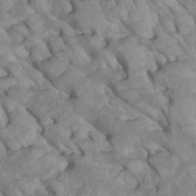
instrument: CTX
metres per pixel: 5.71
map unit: Htu
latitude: 1.5182
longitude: 145.3132
